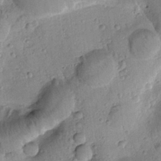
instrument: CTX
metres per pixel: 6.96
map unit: Htu
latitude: -1.2565
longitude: 173.4643
